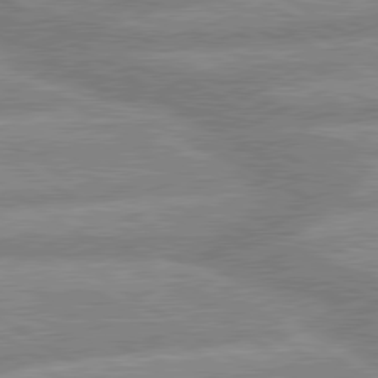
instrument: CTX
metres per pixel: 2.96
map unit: lApd
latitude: 80.0444
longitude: -164.8758
